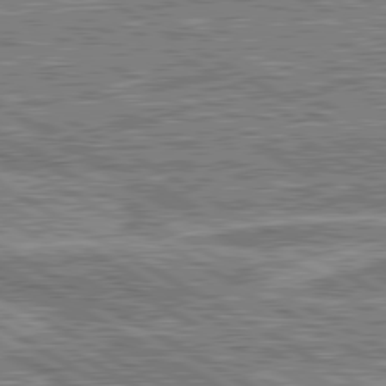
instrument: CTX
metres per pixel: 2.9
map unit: lApd
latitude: 80.6868
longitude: 172.3117
